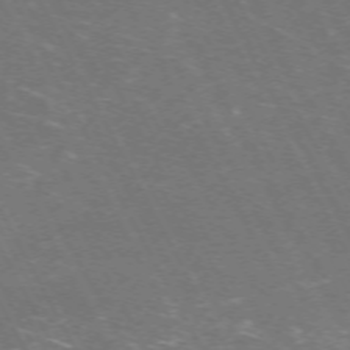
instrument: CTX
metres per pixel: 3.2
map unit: Hpe
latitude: -71.5399
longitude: 8.9731
